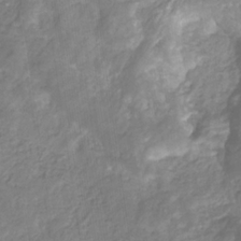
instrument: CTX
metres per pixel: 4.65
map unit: eHb
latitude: -29.6344
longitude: 67.0297
